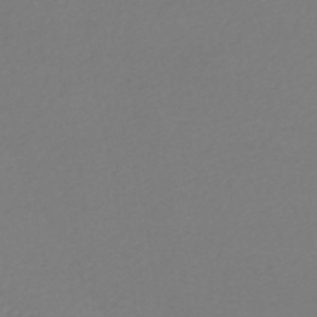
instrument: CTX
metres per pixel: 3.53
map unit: HNhu
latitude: -48.1606
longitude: 103.5021
